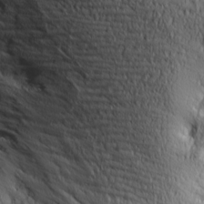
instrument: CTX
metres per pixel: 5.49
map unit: Ave
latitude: 14.7625
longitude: -130.5924
